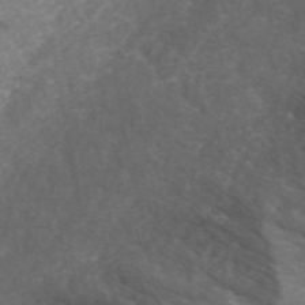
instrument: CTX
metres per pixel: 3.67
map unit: ANa
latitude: 42.9325
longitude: 25.6911
